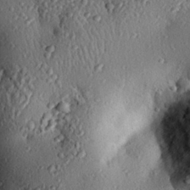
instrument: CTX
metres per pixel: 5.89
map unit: eHh
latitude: 24.7246
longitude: -78.4790
